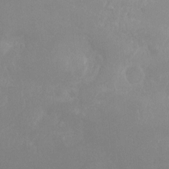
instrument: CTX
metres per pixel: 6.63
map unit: Hto
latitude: -8.4062
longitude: -47.4805
